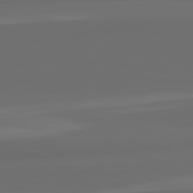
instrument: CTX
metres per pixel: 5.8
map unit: lApd
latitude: 82.6490
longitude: 159.7666
